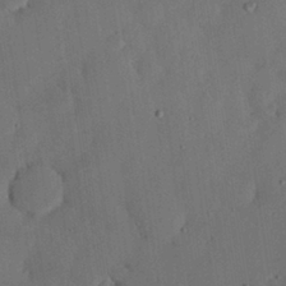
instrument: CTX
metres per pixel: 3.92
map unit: lHvf
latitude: 19.4048
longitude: -112.5735
